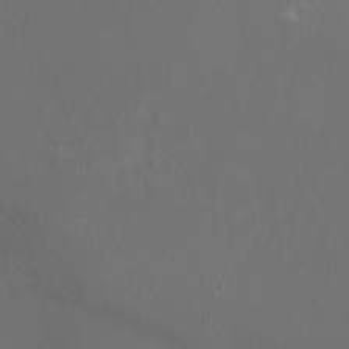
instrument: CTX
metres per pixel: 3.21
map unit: eHh
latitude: -6.8030
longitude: -77.2159
